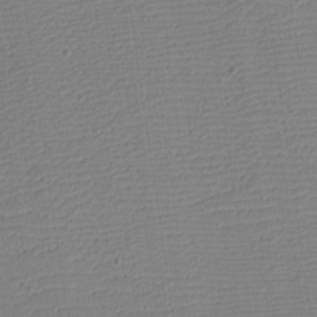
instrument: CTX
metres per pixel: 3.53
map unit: eHh
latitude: -3.4832
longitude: -86.2711
